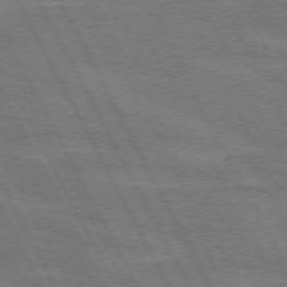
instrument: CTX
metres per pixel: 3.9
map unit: lApd
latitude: 71.7449
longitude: -54.7624
